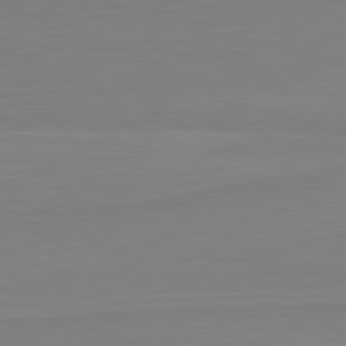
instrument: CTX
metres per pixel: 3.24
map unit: lApd
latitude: 81.8016
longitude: 166.7274
